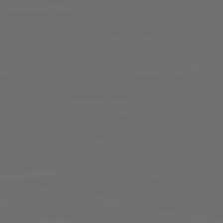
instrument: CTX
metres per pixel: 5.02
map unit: lApd
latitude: 82.3278
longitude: -166.7057
